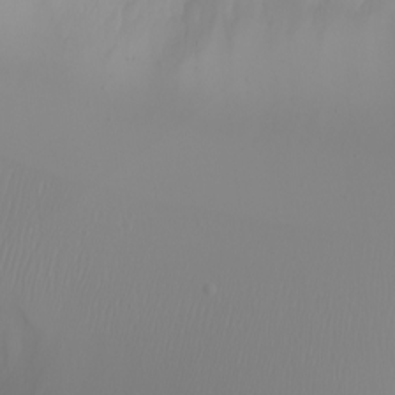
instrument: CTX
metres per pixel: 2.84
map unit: eHh
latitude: -5.3509
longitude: -85.8017
